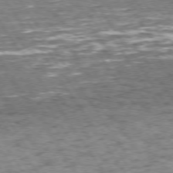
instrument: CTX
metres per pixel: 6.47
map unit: Hpe
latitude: 73.6127
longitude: -134.2900
